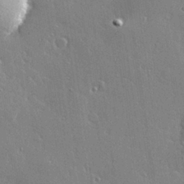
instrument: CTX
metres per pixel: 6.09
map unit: Hve
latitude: 28.1767
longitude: -92.1766
